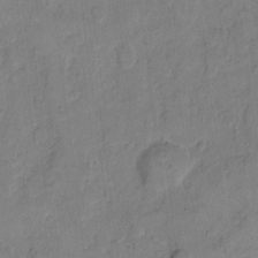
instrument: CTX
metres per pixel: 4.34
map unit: eHh
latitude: 10.7435
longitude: -64.4601
